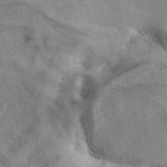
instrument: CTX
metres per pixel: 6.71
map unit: eAb
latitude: 40.8946
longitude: 103.2187
